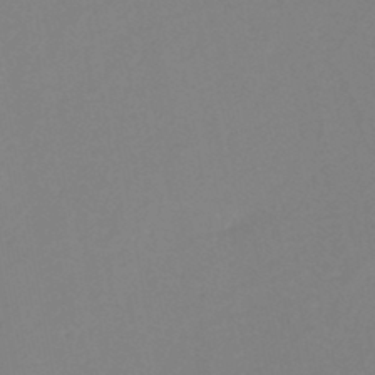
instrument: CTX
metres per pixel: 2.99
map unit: eHh
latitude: -45.8422
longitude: -29.1592
